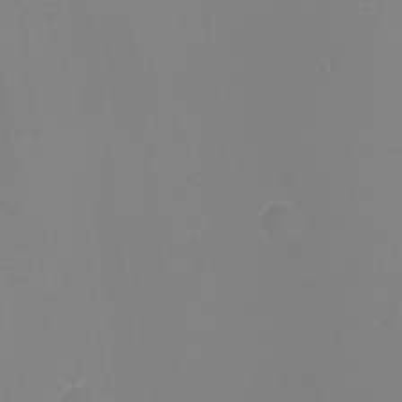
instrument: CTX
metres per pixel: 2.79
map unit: Nhu
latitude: -16.0283
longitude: -57.5182
